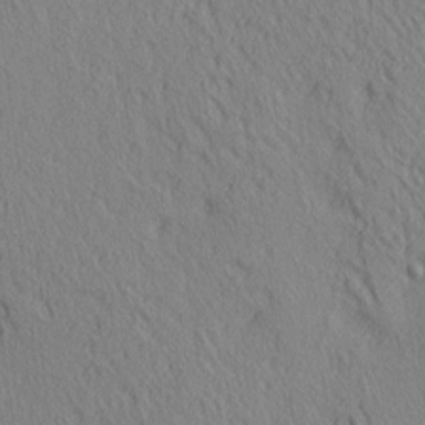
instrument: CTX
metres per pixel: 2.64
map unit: lAa
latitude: 4.5168
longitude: -117.0270
